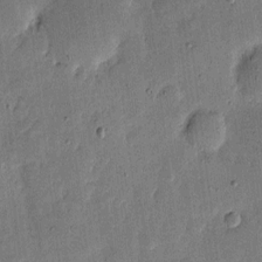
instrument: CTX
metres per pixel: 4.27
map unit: eHh
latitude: 5.5182
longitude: -71.0647
